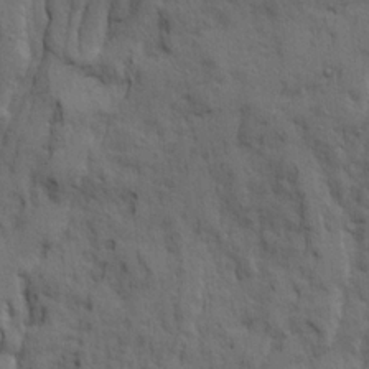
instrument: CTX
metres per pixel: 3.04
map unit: Ave
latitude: 21.6316
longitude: -130.1956
